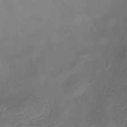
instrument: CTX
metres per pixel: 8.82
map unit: eHb
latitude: -35.7667
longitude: 82.0283
